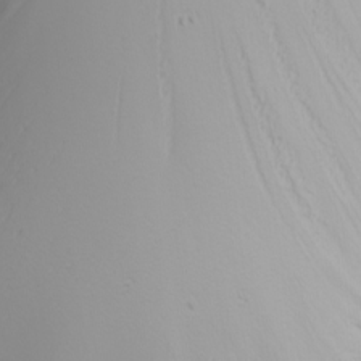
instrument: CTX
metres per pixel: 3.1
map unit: Nhu
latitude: -6.2550
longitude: -89.0837
